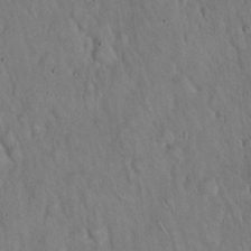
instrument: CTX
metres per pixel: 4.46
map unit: Hto
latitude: 17.5371
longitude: -59.6694
